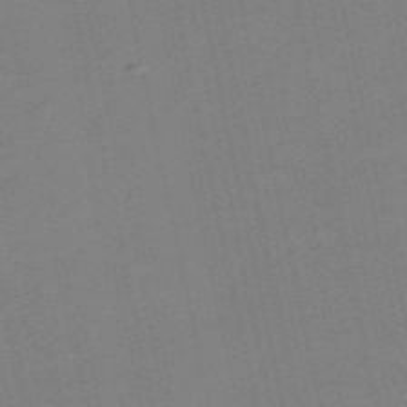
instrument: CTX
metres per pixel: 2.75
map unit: Nve
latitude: -57.5210
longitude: 50.2928
